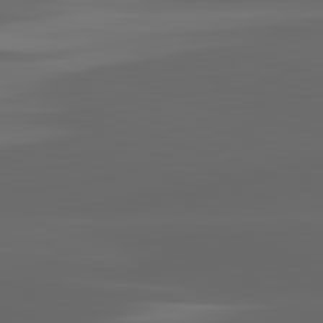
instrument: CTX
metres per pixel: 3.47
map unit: lApd
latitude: 82.8569
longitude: -135.4993
